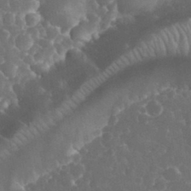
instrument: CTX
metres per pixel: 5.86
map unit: eHh
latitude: 33.8016
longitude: -63.7261
